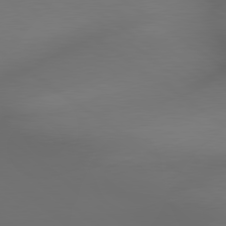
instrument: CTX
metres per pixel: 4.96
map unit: lApd
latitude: 79.2915
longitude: -174.1389
